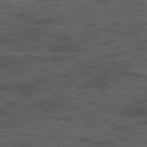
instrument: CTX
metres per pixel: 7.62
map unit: Ap
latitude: -76.2362
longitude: -67.9906
